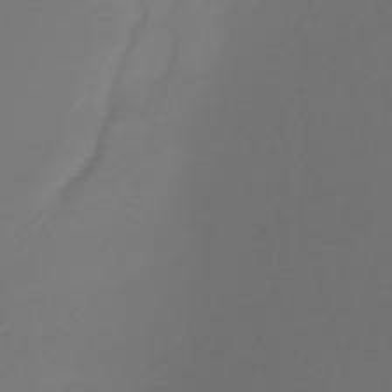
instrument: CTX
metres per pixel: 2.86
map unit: lHb
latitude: -43.1998
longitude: 67.5966
